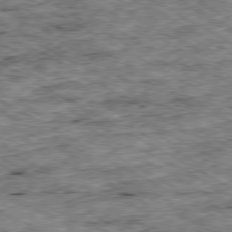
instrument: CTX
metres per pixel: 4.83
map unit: Ap
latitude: -80.2173
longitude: -49.9528
